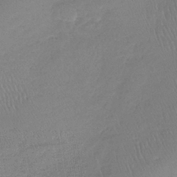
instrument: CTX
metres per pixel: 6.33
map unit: lHb
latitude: -37.6532
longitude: 68.0850
